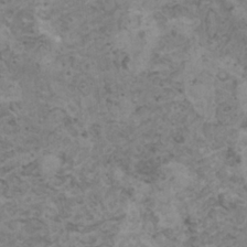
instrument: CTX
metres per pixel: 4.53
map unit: HNhu
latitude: -0.2173
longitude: 2.5006
